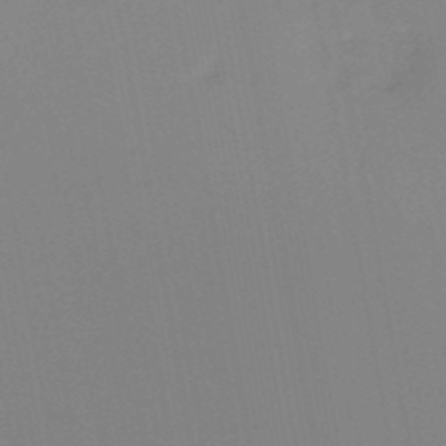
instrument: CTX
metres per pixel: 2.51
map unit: HNb
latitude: -51.1053
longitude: -51.0647
